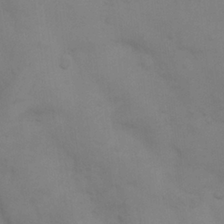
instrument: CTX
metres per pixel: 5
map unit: Nhu
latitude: 8.3090
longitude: -24.2522
